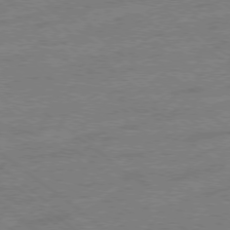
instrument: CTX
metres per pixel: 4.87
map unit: Ap
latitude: -78.5007
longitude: -100.1011
